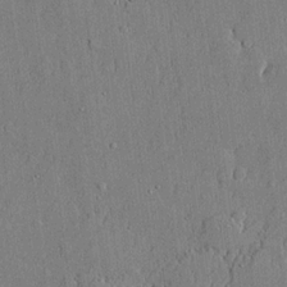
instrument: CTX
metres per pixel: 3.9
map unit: lHvf
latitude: 20.8758
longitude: 144.1417
